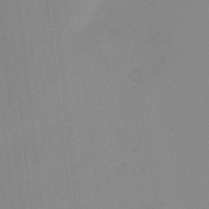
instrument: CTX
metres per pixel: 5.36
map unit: HNb
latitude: -44.7652
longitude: -43.1781
